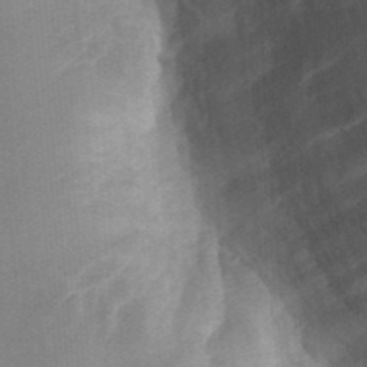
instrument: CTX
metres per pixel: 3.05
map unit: Nhu
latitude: -27.5399
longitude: -71.1403
